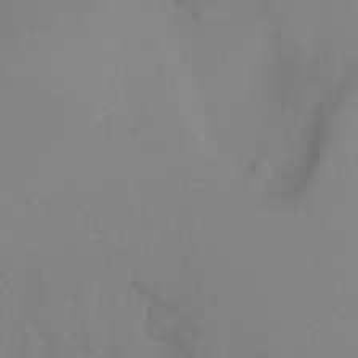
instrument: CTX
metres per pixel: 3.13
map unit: Ht
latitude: -4.1416
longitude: -28.3089
